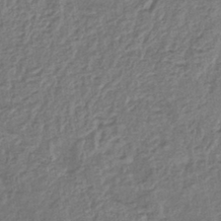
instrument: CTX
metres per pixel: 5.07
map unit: lHb
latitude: -41.1242
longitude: 62.4062
